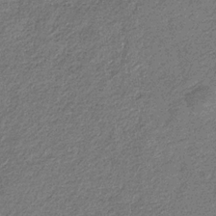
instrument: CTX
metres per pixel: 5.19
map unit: eHb
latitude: -30.8408
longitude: 69.0108
